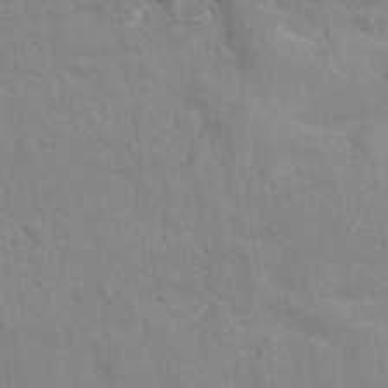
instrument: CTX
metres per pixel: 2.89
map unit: Nhu
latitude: 26.2712
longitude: -62.4790
